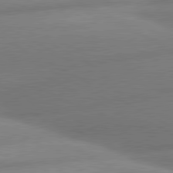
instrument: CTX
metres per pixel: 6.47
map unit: lApd
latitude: 80.5735
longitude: -163.7828
